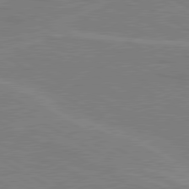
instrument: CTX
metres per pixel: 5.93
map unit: lApd
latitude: 80.4790
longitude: 122.3118
